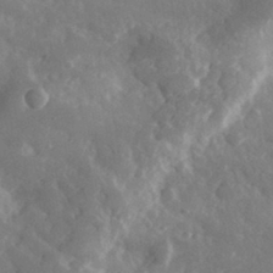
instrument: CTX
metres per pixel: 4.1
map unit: eHh
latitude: 32.2900
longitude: -80.4601
